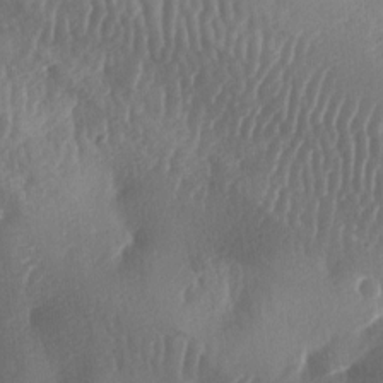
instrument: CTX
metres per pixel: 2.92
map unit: lAa
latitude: -7.6533
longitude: -128.4034
